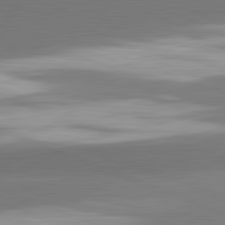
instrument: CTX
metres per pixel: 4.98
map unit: lApd
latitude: 82.2333
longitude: 153.3509
